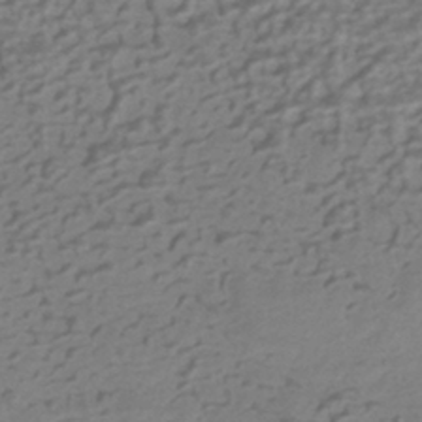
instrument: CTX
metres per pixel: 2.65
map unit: HNhu
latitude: -42.0283
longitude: 100.9730
